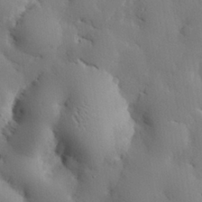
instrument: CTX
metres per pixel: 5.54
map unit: eHh
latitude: 29.7827
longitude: -81.5749
